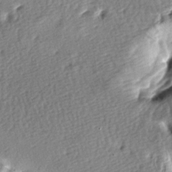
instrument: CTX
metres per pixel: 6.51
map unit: lAa
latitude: -8.1039
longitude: -126.5735
